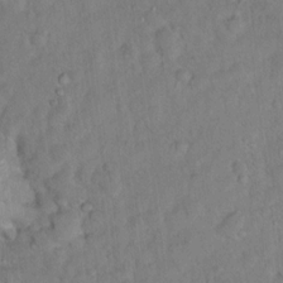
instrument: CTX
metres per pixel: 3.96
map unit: Hto
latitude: 12.9514
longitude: -37.1592
